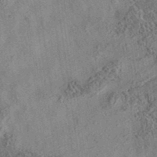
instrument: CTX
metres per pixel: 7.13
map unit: eAb
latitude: 35.6505
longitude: 109.2565
